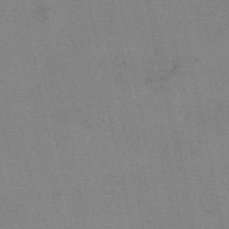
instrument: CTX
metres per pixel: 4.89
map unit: eAb
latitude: 50.1200
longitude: 106.2173
